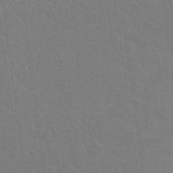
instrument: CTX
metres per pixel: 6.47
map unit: Hto
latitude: 19.5560
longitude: -40.0633
